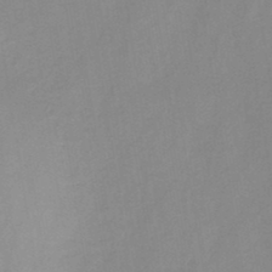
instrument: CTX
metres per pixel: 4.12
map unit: HNb
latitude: -45.3888
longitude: -39.2537
